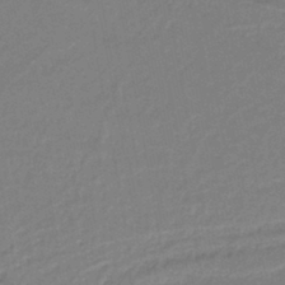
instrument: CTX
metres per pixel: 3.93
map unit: HNb
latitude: -36.4818
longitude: 58.3306
